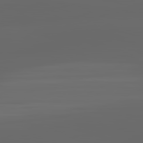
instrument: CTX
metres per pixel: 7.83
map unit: lApd
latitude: 82.9135
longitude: -136.8947
